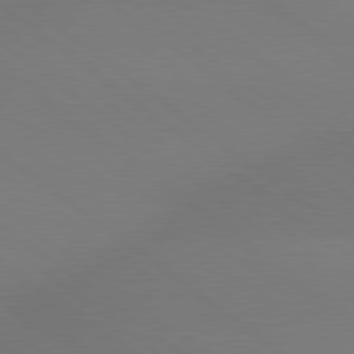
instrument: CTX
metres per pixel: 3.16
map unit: lApd
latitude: 79.0837
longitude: -150.7057
